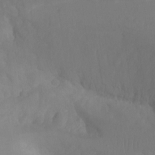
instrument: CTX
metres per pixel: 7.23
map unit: Aa
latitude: -12.9164
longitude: -67.6316
